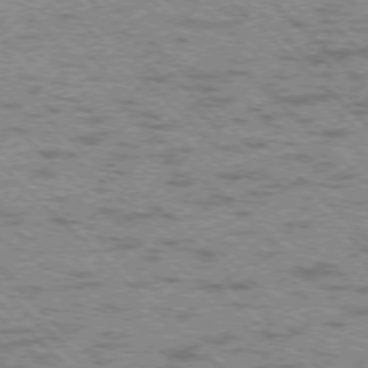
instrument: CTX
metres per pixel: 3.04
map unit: Ap
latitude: -76.2739
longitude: -80.1200
